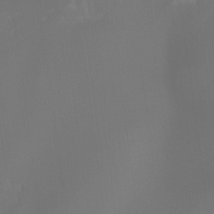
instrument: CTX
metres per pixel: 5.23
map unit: Htu
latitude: -7.1431
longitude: -49.6316
